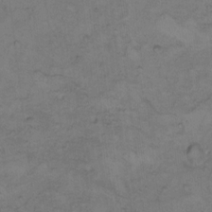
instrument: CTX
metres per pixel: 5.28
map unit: Hto
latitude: 7.6316
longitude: -60.6301
